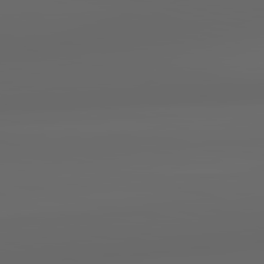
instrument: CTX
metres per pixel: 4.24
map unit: lApd
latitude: 83.5371
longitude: -127.7828
